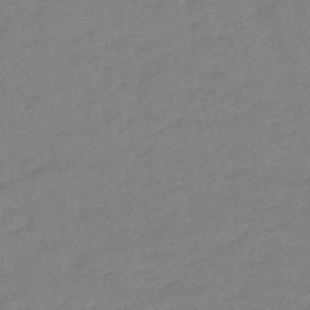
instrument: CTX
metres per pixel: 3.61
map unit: eHb
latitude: -48.4440
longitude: 86.4818
